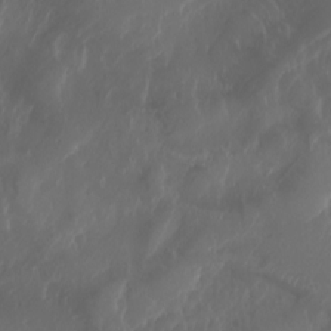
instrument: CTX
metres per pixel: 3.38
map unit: Aa
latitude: -8.0472
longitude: -79.1592
